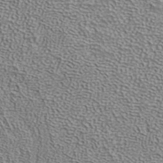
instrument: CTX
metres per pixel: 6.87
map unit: ANa
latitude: 39.3859
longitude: 24.8786
